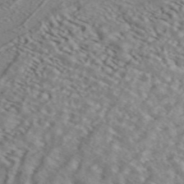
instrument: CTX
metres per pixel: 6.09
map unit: ANa
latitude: 44.9703
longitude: 37.2942
